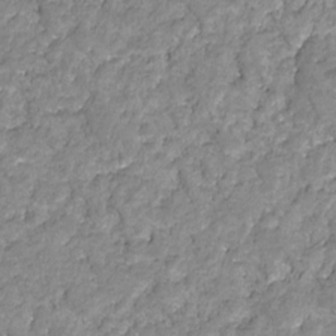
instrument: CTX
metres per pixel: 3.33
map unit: HNhu
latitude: -21.8989
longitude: 85.1809
